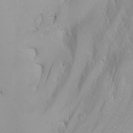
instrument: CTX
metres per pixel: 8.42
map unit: Nhu
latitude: -4.4818
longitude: -85.5560
